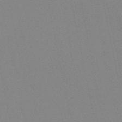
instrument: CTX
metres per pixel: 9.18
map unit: lHb
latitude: -49.7667
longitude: 69.2753
